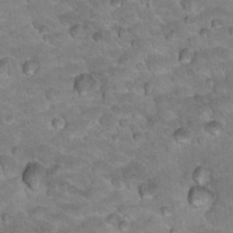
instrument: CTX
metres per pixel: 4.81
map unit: Hto
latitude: 18.2900
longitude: -35.6127
